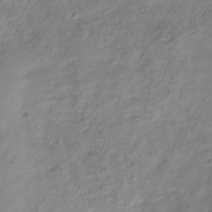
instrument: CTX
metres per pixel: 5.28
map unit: Hve
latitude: -33.7856
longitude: 90.6141
